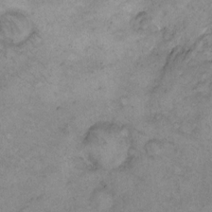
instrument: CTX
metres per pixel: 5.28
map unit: eHh
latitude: 14.7436
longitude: -63.3104
